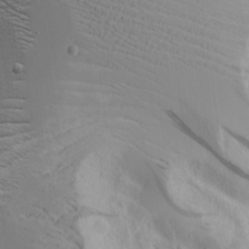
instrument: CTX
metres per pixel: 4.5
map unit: Aa
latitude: 18.1389
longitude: -125.1592
